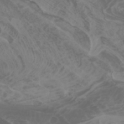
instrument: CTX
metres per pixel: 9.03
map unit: Htu
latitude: -1.0865
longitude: -77.4048
